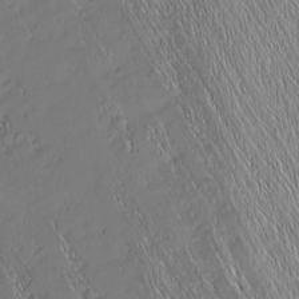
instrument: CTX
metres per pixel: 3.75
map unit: Nhu
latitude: -7.3131
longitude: -151.9150
